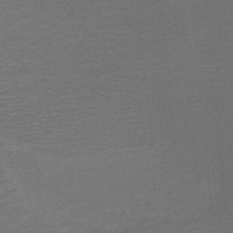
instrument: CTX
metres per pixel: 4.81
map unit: lHb
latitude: -43.5588
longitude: 52.7652
